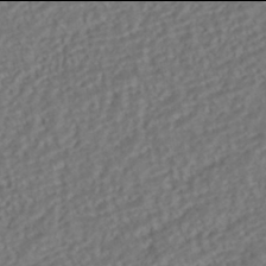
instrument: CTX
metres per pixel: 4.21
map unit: HNhu
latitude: -42.0094
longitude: 108.0472
